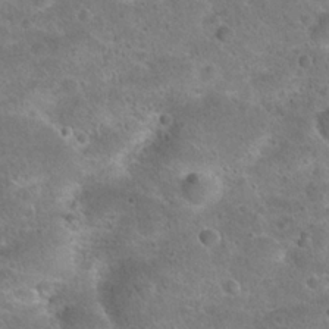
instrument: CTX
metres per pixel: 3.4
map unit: Hto
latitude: 21.8017
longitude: -48.5168
